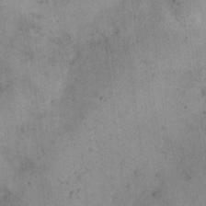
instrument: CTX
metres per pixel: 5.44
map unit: eHh
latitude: 21.0459
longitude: -60.8758
